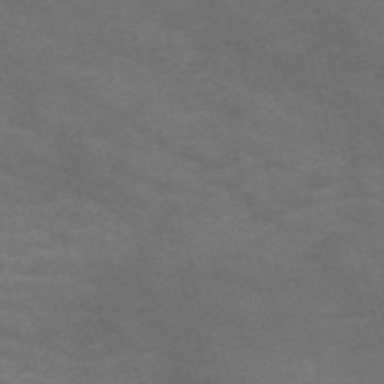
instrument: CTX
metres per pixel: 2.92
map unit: Nve
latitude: -59.0675
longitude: 58.7085
